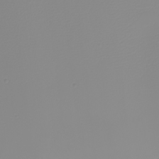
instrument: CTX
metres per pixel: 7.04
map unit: eHh
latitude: -5.3509
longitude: -85.1403
